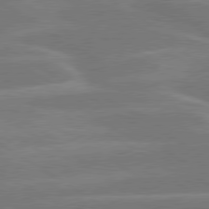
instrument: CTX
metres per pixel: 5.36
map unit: lApd
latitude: 79.8206
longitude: -122.9892
